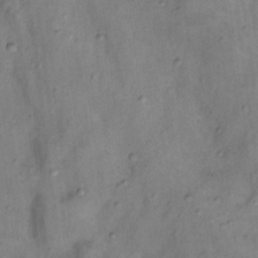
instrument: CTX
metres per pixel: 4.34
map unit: Nhu
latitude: 11.4616
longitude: -28.4979
